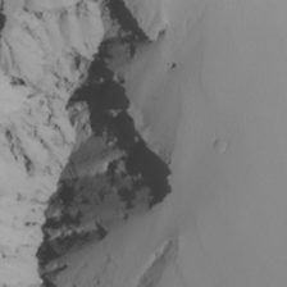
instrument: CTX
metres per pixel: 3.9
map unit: Nhu
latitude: -5.7288
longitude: -94.8002
